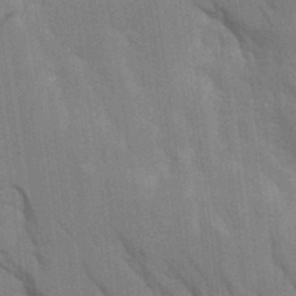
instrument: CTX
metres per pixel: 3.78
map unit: Aa
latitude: 9.9528
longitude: -126.8569
